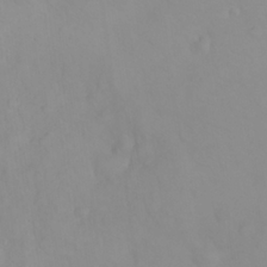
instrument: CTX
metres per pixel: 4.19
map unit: eHh
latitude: 25.0647
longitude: -64.6113
